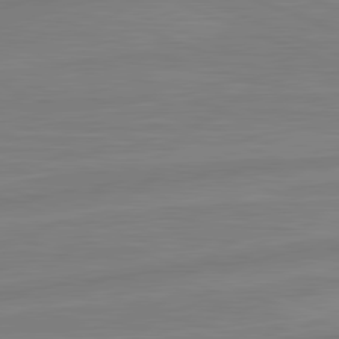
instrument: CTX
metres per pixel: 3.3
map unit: lApd
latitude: 81.7639
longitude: -174.5924
